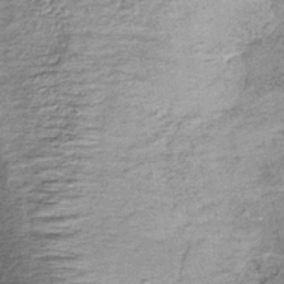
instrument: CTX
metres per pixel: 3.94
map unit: lHb
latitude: -36.7841
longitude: 66.0850
